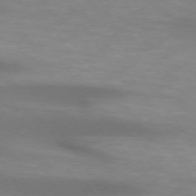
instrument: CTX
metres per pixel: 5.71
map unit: lApd
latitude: 74.0633
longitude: -51.2537
